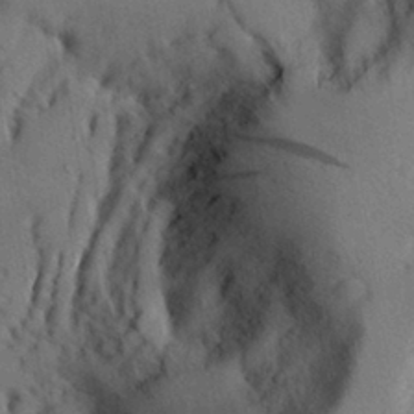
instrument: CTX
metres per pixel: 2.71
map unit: Aa
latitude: 28.6679
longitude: -146.6869
